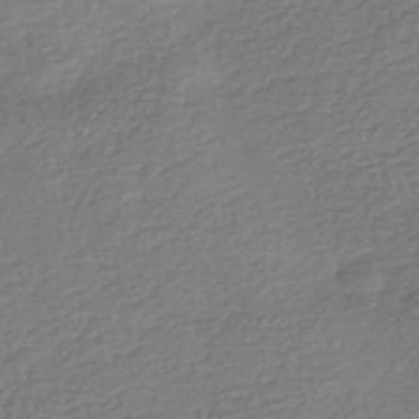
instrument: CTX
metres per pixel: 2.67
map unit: HNhu
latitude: -42.3873
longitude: 98.9164
